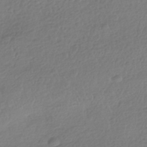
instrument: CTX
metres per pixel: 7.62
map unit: HNhu
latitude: -41.7289
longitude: 98.0661
